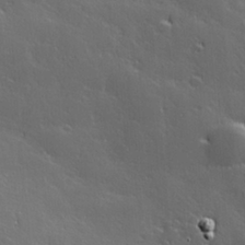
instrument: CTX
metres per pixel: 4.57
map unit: Hve
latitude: 27.8583
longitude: 144.5007
